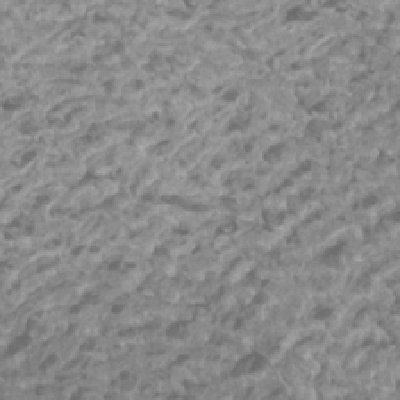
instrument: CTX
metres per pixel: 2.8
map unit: Htu
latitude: 2.0444
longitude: -20.6491
